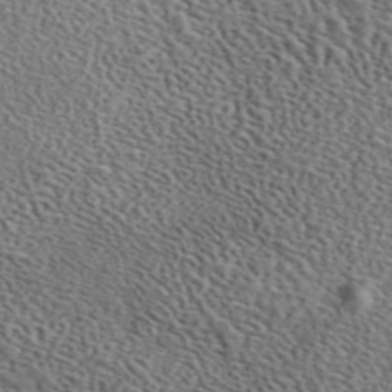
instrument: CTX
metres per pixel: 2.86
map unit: eAb
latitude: 45.0647
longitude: 111.4265
